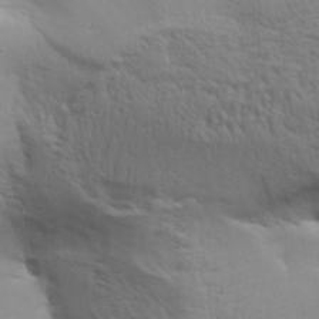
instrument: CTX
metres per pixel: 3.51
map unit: Aa
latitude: 30.2712
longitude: -134.5168
